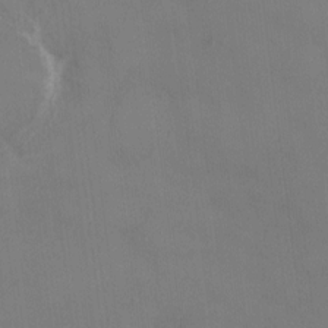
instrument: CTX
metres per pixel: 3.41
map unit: HNhu
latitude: 2.5545
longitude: 6.7463
